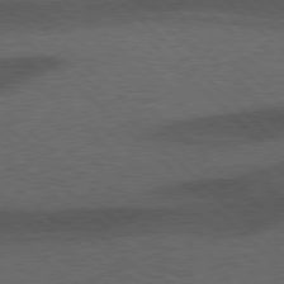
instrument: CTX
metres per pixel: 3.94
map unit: Hpe
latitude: 77.4237
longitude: -153.6316
